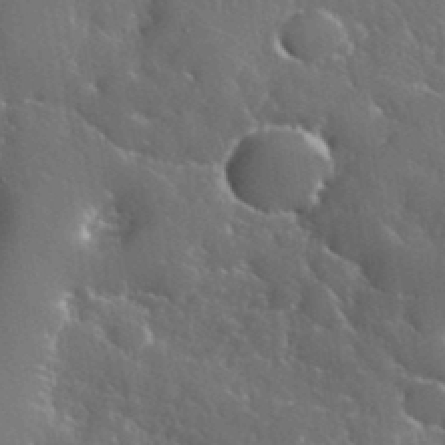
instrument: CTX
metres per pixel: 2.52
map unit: eHh
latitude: 37.4427
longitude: -61.0269
